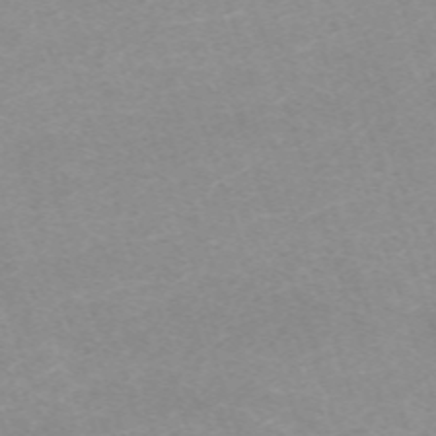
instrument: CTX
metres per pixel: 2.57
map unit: eHh
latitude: -64.0283
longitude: 50.1417
